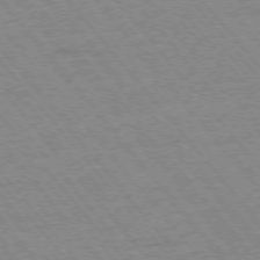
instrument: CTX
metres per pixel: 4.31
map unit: Ap
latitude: -75.7856
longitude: -87.0269
